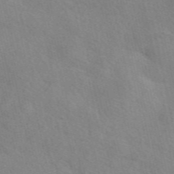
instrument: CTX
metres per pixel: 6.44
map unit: eAb
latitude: 49.9528
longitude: 120.2361
